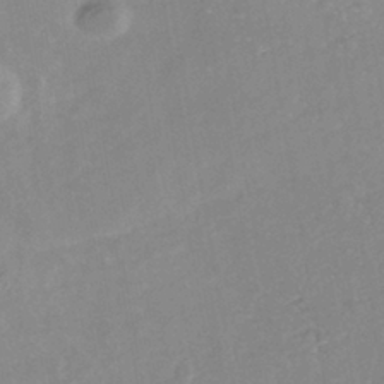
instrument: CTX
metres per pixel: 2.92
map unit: Nhe
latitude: -41.5777
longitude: -109.8205
